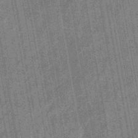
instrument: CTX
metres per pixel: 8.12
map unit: eHb
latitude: -44.0094
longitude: 87.9178
